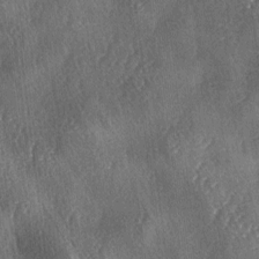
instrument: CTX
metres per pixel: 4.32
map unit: lAa
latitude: -4.7085
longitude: -126.5168
